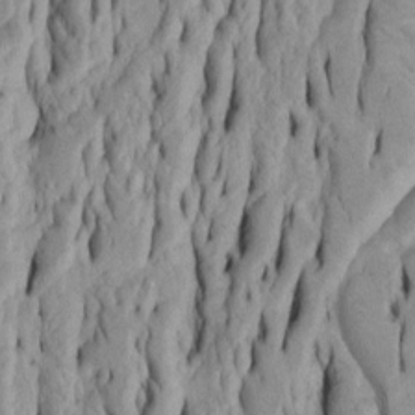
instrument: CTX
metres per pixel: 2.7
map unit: Htu
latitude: -5.6155
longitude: 151.7477
